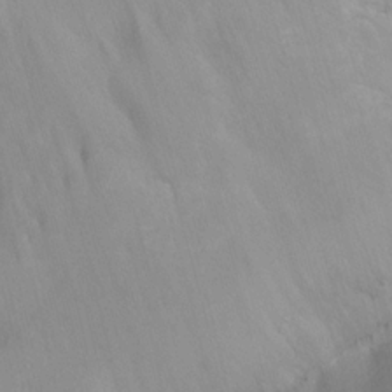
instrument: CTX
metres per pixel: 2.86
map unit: Ht
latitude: -9.6155
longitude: -46.4601
